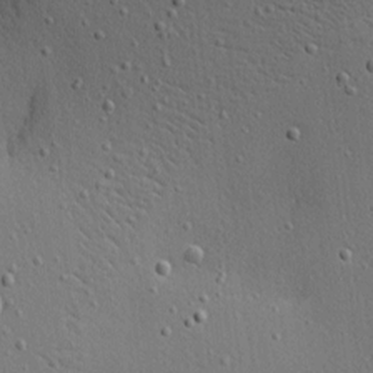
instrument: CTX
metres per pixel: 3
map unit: Nhu
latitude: 0.5734
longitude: -77.6694
